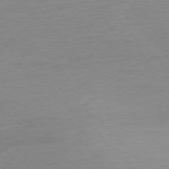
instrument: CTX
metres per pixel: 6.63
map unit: Ap
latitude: -77.2187
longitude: -68.8758
